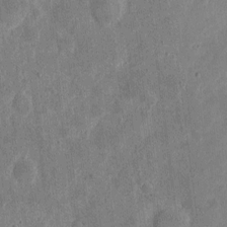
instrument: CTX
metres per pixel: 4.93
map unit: eHh
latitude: 5.3859
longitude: -71.6505
